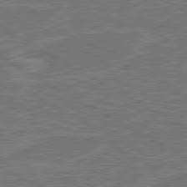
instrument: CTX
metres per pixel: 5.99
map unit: lApd
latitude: 80.8380
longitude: 119.5777
